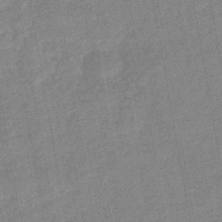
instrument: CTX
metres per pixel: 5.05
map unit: lHb
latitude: -43.2564
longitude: 80.1984
